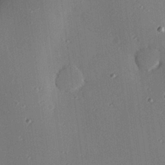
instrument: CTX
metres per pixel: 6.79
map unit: eHh
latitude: 23.0458
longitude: -90.8947
